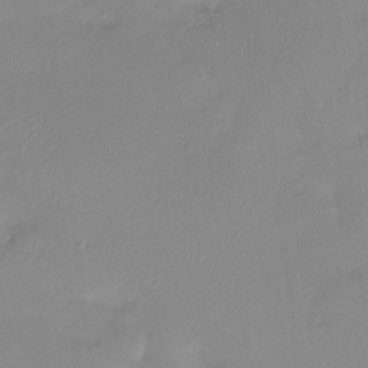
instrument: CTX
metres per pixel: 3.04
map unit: Htu
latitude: -13.7667
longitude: -45.5938
